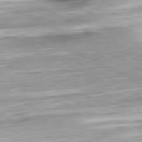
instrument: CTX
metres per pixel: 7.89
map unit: Ap
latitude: -80.9920
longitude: -69.9906
